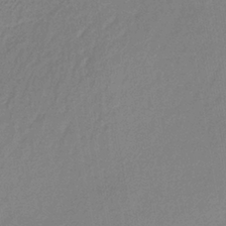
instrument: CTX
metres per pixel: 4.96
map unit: lHb
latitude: -38.2551
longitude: 68.8219
